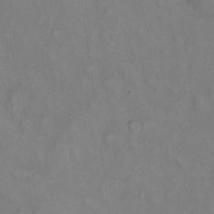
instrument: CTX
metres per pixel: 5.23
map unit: eHh
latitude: 22.4790
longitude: -62.3845
